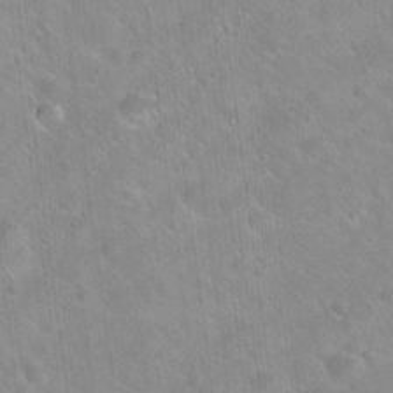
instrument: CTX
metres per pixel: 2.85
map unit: Hto
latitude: 20.1389
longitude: -53.6127
